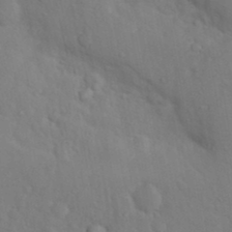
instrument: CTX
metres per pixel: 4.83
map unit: Nhu
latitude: 13.2915
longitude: -28.2711
